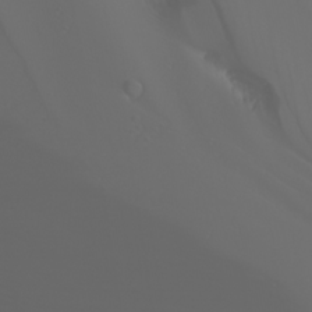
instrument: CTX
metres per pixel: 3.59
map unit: Nhu
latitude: -4.2172
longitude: -89.4049
